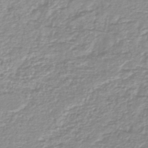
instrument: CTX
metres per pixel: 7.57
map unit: lHb
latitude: -44.3117
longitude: 78.5573
